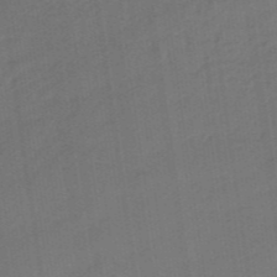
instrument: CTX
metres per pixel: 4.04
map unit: eHb
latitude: -47.0864
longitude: 87.3888
